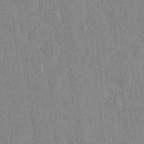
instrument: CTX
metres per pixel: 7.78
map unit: HNhu
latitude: -3.9178
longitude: 14.3684
